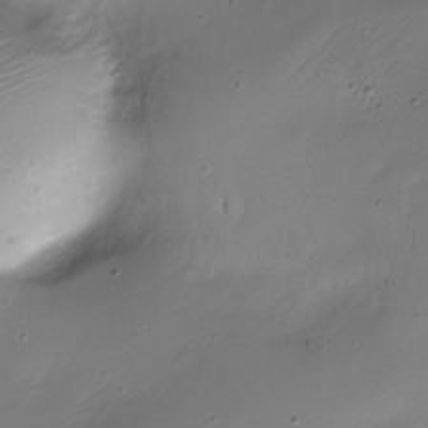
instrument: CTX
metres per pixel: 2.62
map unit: Nhe
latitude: -19.2754
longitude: 145.1620
